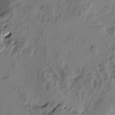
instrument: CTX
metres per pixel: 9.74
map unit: Htu
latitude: -4.0094
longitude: -177.9906
